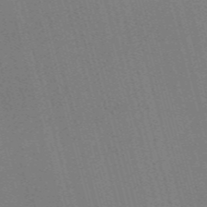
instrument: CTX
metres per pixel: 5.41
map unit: Nve
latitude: -58.2739
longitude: 62.7274
